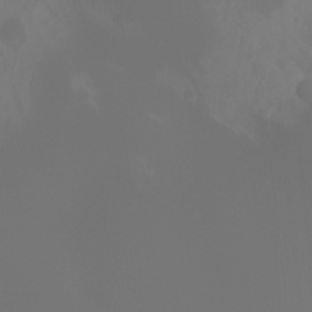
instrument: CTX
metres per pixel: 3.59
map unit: Ht
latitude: -3.8422
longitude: -62.1200
